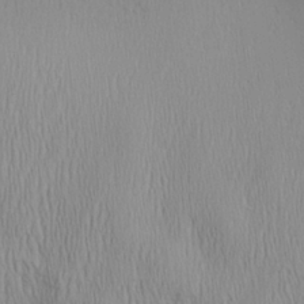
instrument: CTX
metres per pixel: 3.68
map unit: Aa
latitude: 28.0255
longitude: -138.5357
